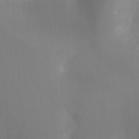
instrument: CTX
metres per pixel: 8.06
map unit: Ht
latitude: -9.2187
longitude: -46.2523
